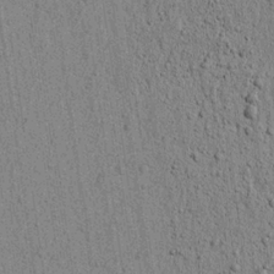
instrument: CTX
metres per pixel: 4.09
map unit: lAvf
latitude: 6.0255
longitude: 164.8597
